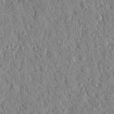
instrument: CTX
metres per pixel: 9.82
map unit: Nhu
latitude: 21.8395
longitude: -77.4615
